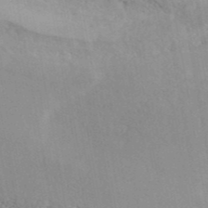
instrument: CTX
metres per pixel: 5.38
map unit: ANa
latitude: 42.9703
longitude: 53.5588
